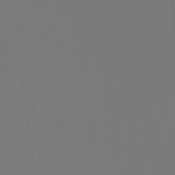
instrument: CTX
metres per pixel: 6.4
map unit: Htu
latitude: -14.5196
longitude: -48.5168
